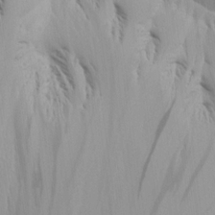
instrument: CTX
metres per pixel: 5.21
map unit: Aa
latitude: 15.0648
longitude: -142.3845
